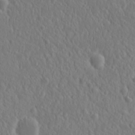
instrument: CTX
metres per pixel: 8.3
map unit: eHh
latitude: 16.6113
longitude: -73.3482
